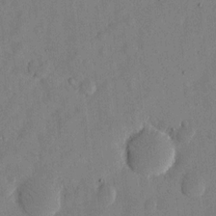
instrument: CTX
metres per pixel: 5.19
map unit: eHh
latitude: 12.7813
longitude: -68.1767
